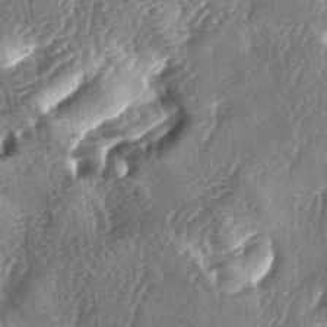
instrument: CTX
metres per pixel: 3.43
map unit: lAa
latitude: -4.5762
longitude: -126.5357
